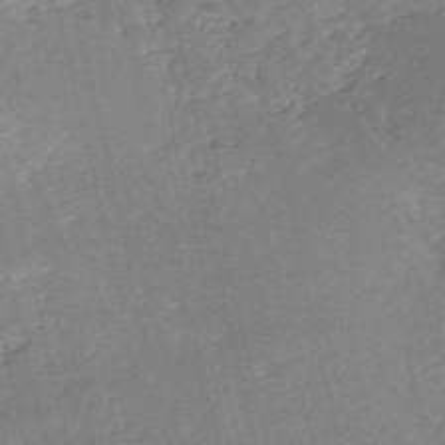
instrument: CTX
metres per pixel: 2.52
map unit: HNb
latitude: -53.4832
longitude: -40.3656
